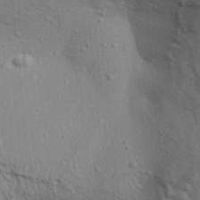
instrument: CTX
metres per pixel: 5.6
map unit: Aa
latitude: 32.0444
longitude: -135.2537
